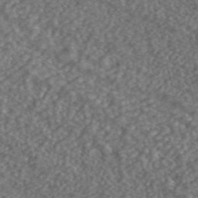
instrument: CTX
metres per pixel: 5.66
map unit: ANa
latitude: 43.4615
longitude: 29.7100
